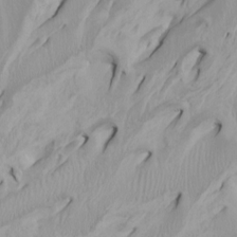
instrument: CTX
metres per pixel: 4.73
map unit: Htu
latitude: -4.5007
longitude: -88.2145
